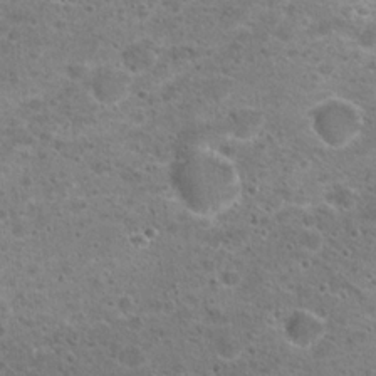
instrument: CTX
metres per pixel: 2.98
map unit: Hto
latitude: 19.3292
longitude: -41.3481
